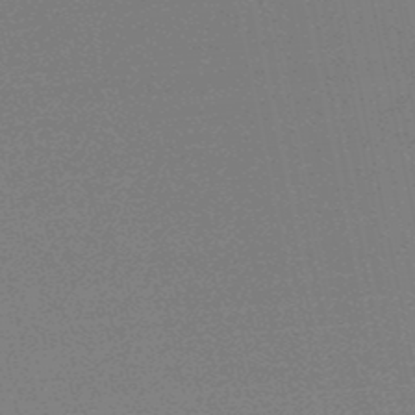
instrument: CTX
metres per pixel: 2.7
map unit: lHb
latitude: -48.7086
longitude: 82.2928
